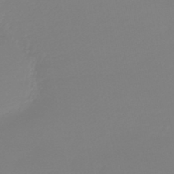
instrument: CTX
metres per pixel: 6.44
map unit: HNb
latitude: -45.9367
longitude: 54.9542
